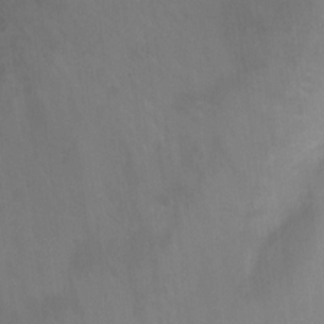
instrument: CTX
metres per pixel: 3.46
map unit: Ht
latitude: 1.6505
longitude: -25.7638
